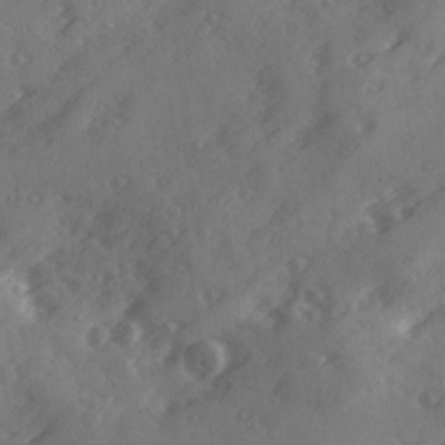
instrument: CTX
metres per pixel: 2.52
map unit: Ave
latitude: 18.6490
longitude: -131.4238
